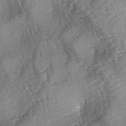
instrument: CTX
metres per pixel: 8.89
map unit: lAa
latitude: -3.6910
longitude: -126.7057
